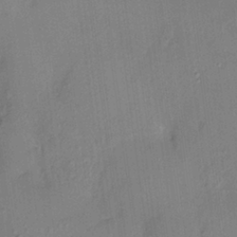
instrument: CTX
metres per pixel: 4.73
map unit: HNhu
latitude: 4.8191
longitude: 8.5385
